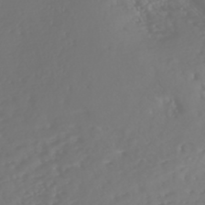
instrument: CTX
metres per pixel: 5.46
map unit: Nhe
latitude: -46.8219
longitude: 151.8611
